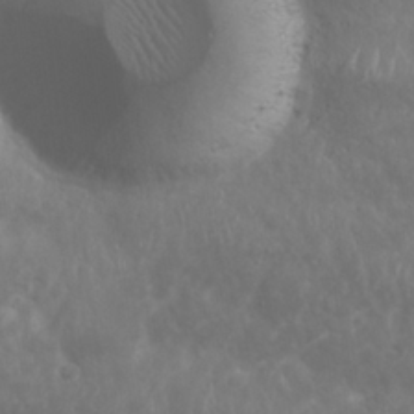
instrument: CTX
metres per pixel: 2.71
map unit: Nhu
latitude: 25.7827
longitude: -61.5560
